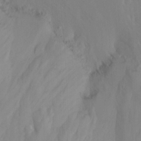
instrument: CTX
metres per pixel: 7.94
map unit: Htu
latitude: -15.7478
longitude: -47.3104
